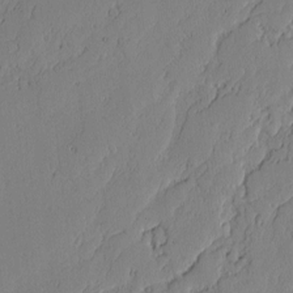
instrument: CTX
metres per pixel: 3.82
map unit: lAvf
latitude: -2.0472
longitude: -106.1767
